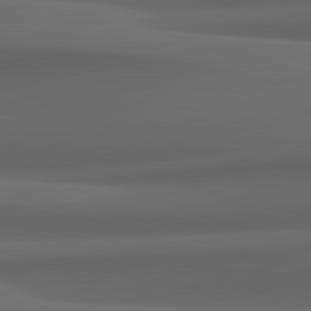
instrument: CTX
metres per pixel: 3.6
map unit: lApd
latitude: 82.4978
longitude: 143.6343
